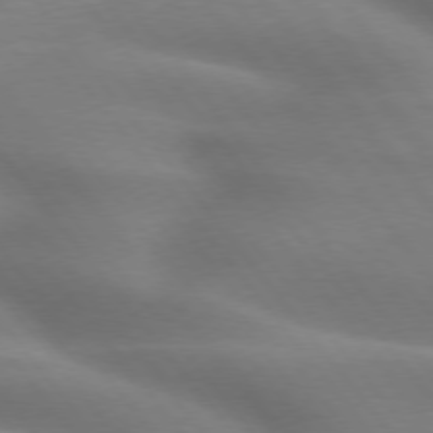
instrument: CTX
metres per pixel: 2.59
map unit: lApd
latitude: 75.2537
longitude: -60.4601
